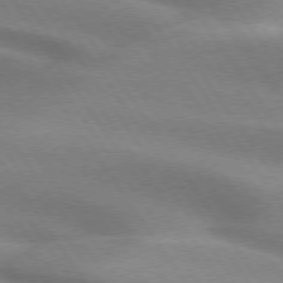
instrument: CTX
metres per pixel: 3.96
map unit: lApd
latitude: 74.8002
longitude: -63.5560
